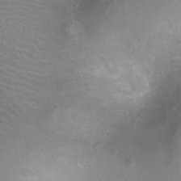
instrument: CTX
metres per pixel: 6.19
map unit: Ht
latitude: -3.7855
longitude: -18.2333
